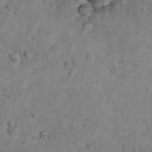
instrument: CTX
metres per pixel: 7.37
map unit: Nhu
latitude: 9.1025
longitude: -22.7624
